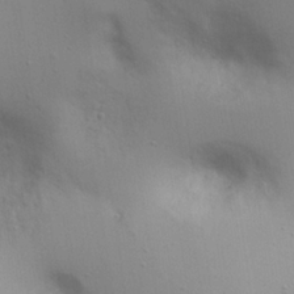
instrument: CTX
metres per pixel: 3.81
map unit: eHh
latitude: 25.5749
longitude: -70.0633
